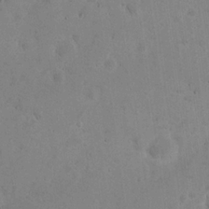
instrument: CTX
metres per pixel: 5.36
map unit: eHh
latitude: 22.6112
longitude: -58.4601
